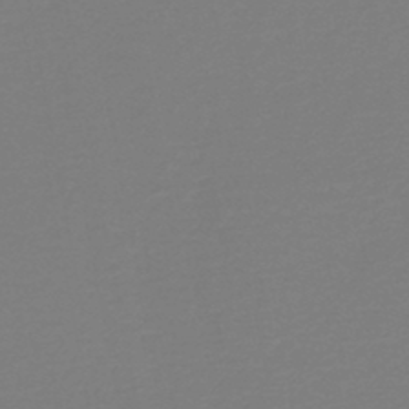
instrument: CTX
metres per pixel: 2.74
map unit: lHb
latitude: -46.2361
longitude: 65.7478
